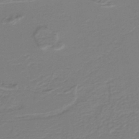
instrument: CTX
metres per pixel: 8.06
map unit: lHb
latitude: -41.2187
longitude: 51.6911
